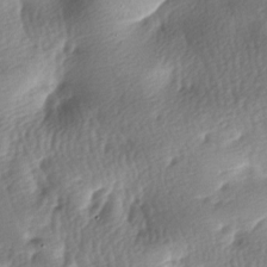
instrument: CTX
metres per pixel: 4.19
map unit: lAa
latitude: -8.1039
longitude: -127.3104
